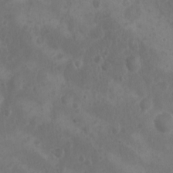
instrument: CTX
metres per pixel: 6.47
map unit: Nhu
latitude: 6.4034
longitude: -19.5749
